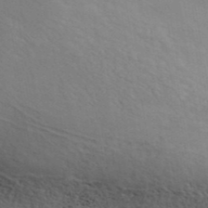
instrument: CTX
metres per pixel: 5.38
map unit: ANa
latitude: 41.1781
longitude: 51.7288
